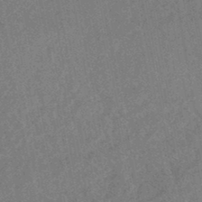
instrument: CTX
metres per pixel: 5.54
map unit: HNhu
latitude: -45.7100
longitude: 99.6344
